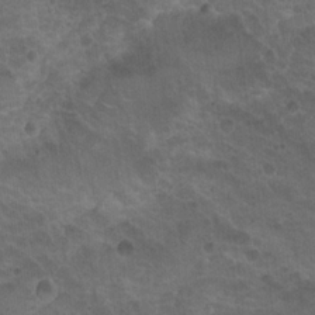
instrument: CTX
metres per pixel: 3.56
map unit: Nhu
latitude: 18.6679
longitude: -32.1956
